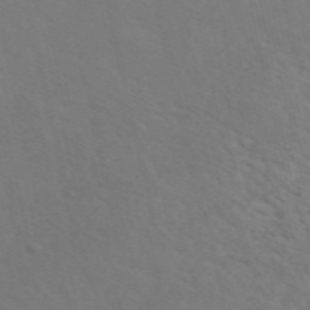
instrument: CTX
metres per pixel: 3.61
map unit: ANa
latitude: 49.7450
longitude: -73.5183
